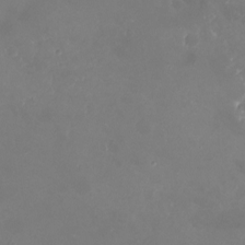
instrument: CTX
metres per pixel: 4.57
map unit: Nhu
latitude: -21.3887
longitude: -58.1767
